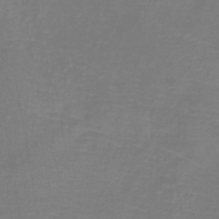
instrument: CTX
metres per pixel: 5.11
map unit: lHb
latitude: -42.0849
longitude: 76.6330
